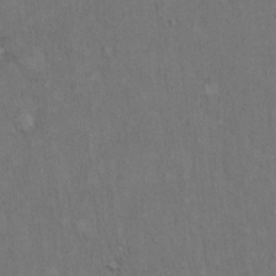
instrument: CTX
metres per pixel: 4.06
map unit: Hto
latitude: 15.7450
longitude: -60.9891
